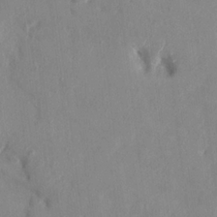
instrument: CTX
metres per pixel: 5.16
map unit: HNhu
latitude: 6.8947
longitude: -2.7624
